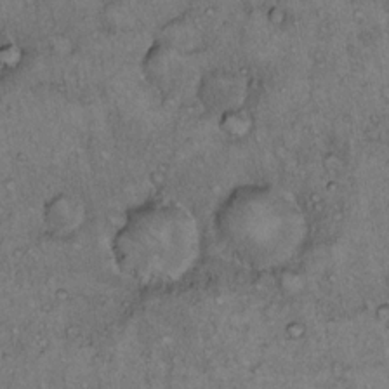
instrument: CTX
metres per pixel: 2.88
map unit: Hto
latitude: 12.0822
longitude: -58.4223
